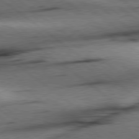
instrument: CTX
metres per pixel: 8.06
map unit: Hpe
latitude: 78.6869
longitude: -154.5924
